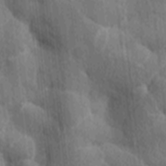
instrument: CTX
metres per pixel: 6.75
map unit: Ave
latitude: -8.7463
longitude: -123.2726
